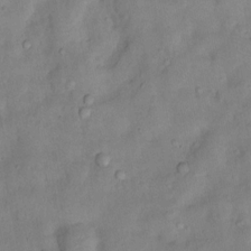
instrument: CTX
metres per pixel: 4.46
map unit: Nhu
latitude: 6.5357
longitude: -24.5356
